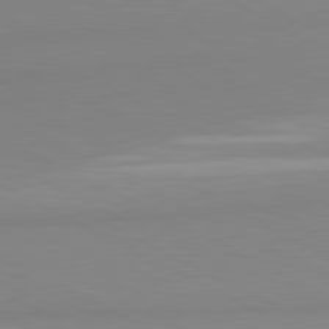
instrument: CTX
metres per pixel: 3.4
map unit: lApd
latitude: 80.9514
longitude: 179.2187
